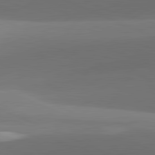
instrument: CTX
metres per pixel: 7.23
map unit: lApd
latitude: 81.6316
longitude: 130.2361
